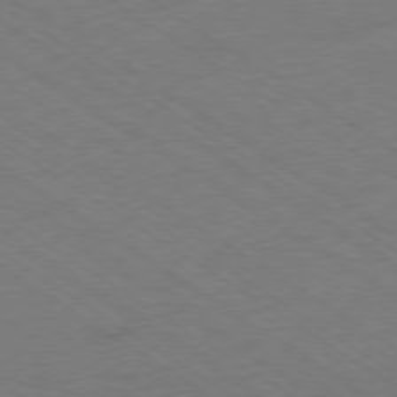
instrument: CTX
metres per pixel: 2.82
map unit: Ap
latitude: -79.5021
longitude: -52.7058
